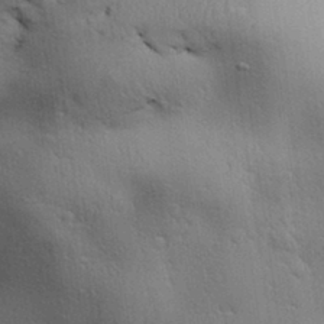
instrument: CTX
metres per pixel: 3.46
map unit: Aa
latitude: 31.5371
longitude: -144.7057
